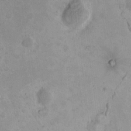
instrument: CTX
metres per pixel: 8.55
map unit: HNhu
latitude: 6.6301
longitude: 7.0108
